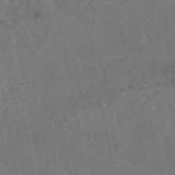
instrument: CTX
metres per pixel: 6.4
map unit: eAb
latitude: 46.8947
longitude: 108.0661
